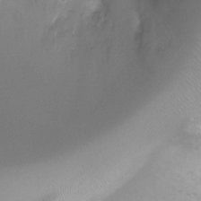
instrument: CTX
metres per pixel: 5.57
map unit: Ht
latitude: 1.4615
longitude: -25.3670
